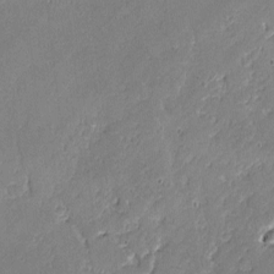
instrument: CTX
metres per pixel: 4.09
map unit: lAvf
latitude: -0.8597
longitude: -106.8758
